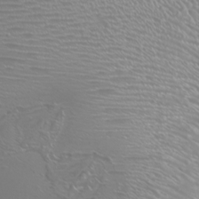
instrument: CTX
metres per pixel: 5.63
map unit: Nhu
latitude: -8.2361
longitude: -93.1403
